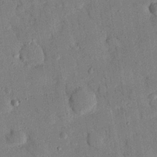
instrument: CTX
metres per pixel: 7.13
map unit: eHh
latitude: 26.4034
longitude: -76.8569
